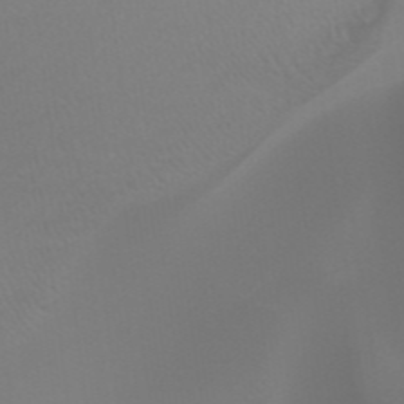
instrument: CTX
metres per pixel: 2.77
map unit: HNhu
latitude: -47.5210
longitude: 29.9178
